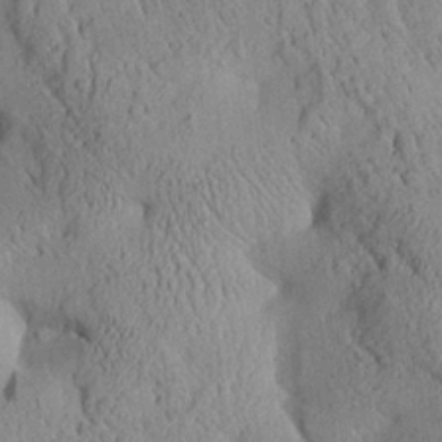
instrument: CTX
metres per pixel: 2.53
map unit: Aa
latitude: 25.3103
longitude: -133.8017
